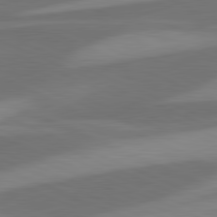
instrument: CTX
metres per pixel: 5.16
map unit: lApd
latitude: 81.5938
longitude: 125.1053
